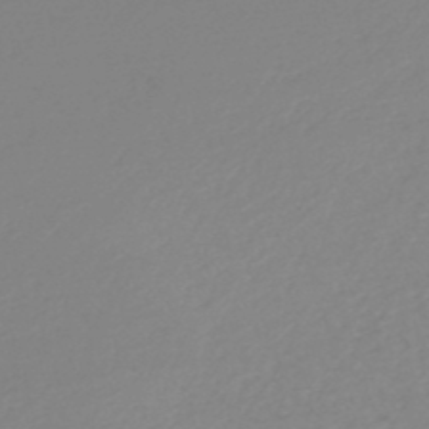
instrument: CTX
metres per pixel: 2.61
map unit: HNb
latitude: -48.8786
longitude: -50.9891
